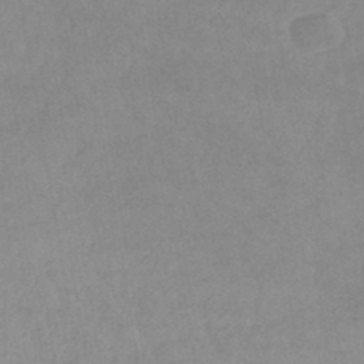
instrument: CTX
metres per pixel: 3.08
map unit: lHb
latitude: -42.1227
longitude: 66.7463
